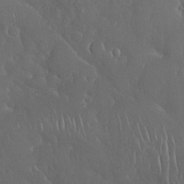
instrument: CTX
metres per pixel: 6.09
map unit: Nhu
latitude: 28.5357
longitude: -67.6127
